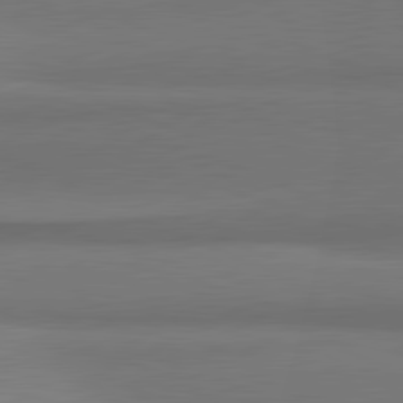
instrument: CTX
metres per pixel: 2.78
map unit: lApd
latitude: 81.6127
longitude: 170.3873
